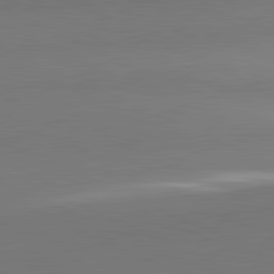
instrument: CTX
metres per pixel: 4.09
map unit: lApd
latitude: 81.9339
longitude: 151.2754
